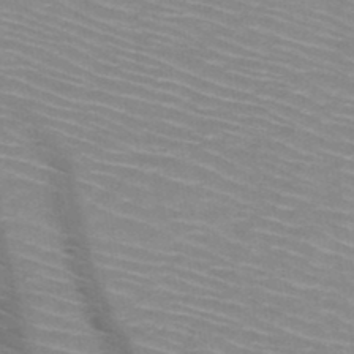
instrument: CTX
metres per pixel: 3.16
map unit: HNb
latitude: -47.5777
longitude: -44.9702
